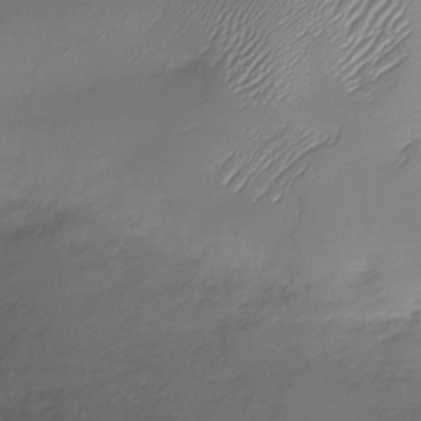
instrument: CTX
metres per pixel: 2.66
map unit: Nhu
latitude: -28.8597
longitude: -63.7450
